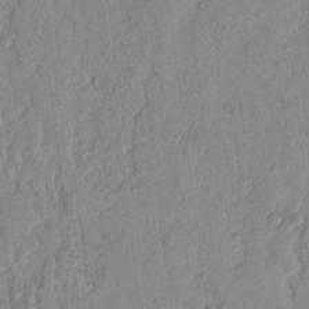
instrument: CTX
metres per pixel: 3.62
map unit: Nhu
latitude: 17.3671
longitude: -78.1011
